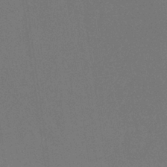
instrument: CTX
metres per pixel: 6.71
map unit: HNb
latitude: -35.8044
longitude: 54.6708
